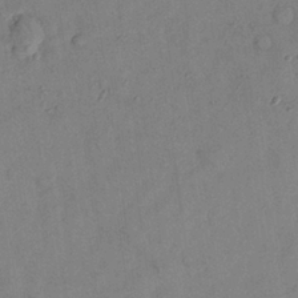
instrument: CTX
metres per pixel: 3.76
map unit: Nhu
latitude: 27.9339
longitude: -72.8380
